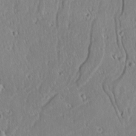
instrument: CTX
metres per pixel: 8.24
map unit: lAvf
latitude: -9.3887
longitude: -119.6883
